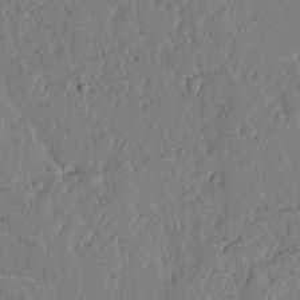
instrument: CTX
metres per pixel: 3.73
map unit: lHvf
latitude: 17.6316
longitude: -116.2334
